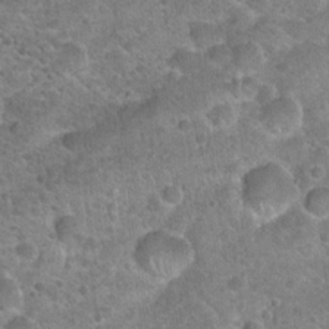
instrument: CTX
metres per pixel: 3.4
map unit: Hto
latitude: 21.9150
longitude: -49.6883
